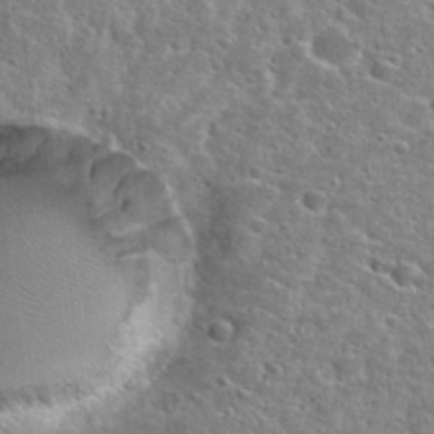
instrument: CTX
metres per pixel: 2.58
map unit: Hto
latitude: 25.6882
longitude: -47.5938
